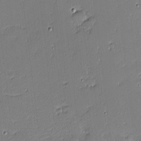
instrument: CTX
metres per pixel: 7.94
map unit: eHh
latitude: -3.6721
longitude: -81.7072
